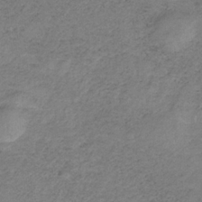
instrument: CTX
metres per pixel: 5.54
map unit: HNb
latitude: -33.1431
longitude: 58.8974
